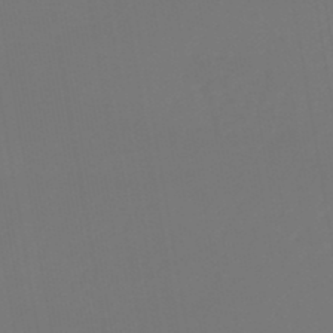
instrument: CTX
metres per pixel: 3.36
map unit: lHb
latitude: -47.6155
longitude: 70.9731
